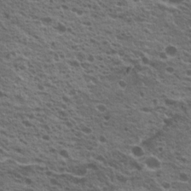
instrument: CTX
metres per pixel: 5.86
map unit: Nhu
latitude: 19.5371
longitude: -31.1215
